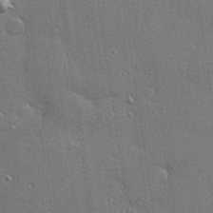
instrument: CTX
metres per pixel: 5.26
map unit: Hve
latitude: 28.1200
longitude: -91.0458
